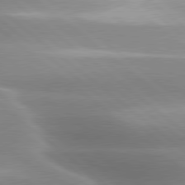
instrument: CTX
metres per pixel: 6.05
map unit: lApd
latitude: 79.8206
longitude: -117.2537
